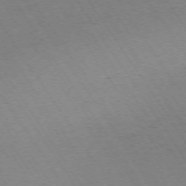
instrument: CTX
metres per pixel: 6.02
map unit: Ap
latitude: -73.6155
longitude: -71.2159
